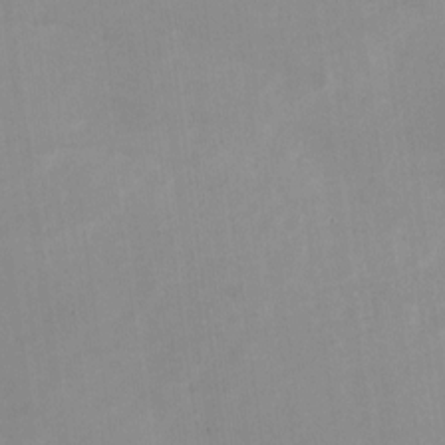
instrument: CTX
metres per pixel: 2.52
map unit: Nhu
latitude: -27.5588
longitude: -75.2348
